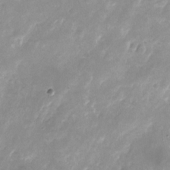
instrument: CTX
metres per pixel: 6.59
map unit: Nhu
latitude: -24.4629
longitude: -70.2144
